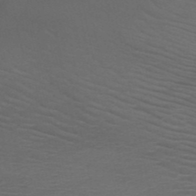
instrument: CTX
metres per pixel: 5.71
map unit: HNb
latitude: -50.8786
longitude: -43.2159
